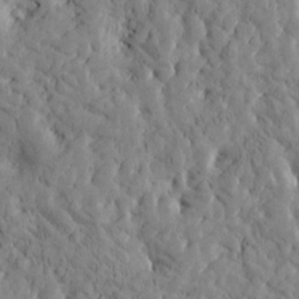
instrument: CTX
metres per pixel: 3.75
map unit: Htu
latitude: -2.9919
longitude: 175.5588
